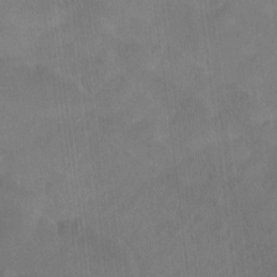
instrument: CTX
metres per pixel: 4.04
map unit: Htu
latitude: -16.0472
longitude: -46.2334
